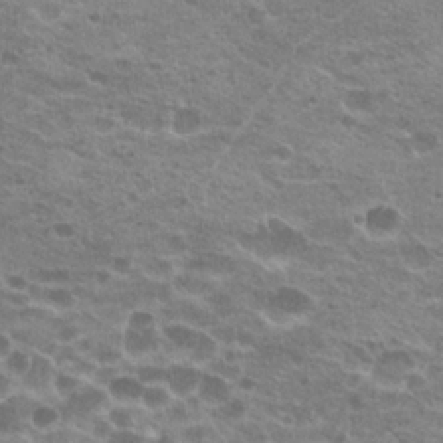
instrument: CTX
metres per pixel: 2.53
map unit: Hto
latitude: 22.6301
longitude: -41.2536
